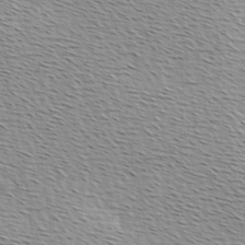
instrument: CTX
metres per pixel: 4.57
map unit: Hve
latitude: 2.7057
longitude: -121.9339
